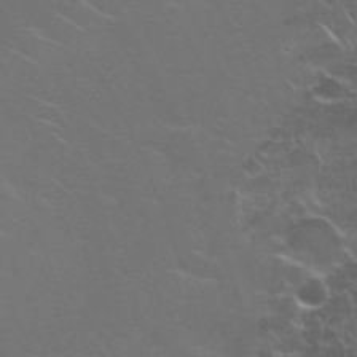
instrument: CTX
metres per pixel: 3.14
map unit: Nhu
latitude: 27.9717
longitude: -61.5938
